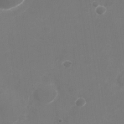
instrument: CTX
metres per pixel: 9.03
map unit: Nhu
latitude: -28.5196
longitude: -66.4790
